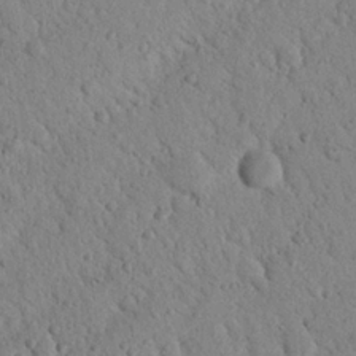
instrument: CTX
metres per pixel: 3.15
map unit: Nhu
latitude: 22.1200
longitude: -76.4223
